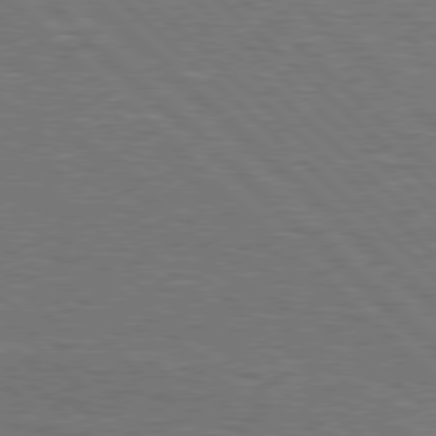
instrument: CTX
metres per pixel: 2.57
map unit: Hpe
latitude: 78.0822
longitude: -151.8205
